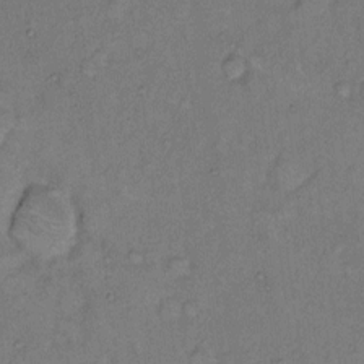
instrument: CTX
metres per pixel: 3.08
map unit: eHh
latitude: 10.2901
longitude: -62.1200
